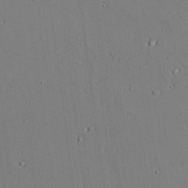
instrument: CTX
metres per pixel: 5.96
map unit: lAvf
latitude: 25.4615
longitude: -110.3279
